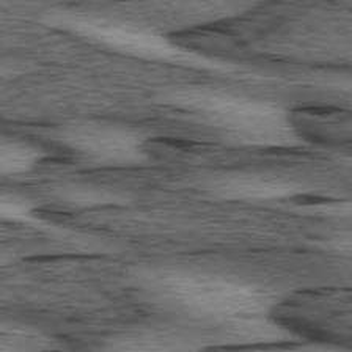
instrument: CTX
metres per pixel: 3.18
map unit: lApd
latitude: 74.1011
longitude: -75.5560
